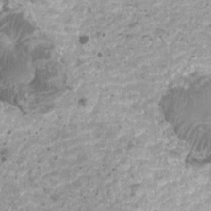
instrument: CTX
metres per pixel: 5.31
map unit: Htu
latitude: 2.3278
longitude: -20.4790
